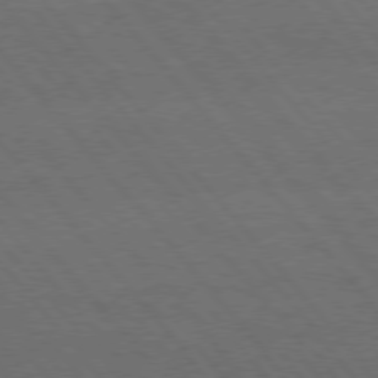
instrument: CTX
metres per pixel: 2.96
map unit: Hpe
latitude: 75.6694
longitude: -137.8017
